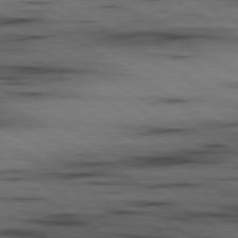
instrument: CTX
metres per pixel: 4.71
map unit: lApd
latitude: 80.1389
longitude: 158.4628
